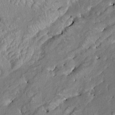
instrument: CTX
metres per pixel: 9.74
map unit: HNhu
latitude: 3.5938
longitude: 8.3495
